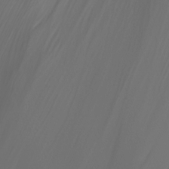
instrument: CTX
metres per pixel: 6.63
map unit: Aa
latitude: -10.4818
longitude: -68.3089
